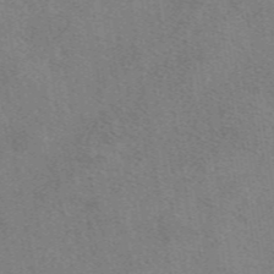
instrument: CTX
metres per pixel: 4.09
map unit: eAb
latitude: 48.8758
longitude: 115.2754
